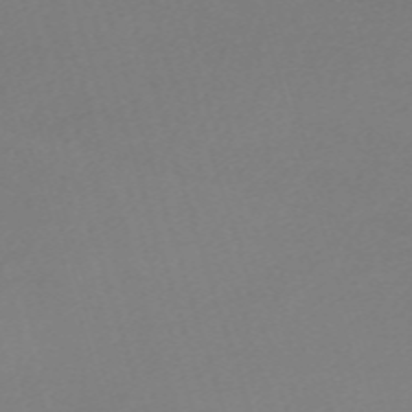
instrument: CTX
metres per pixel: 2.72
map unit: eHh
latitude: -61.6533
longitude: 52.8974
